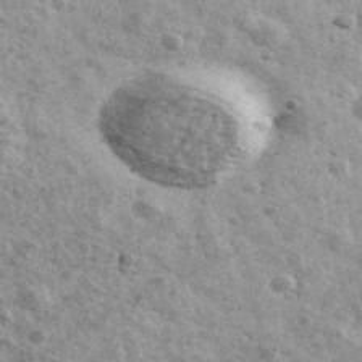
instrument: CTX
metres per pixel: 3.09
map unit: Ave
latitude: 41.6315
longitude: -108.7435
